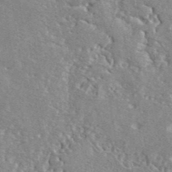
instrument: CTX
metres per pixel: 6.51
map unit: lHvf
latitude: 42.4412
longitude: -89.7072
